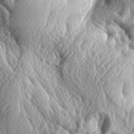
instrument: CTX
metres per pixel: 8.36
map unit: lAa
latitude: -5.5399
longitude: -124.4601
